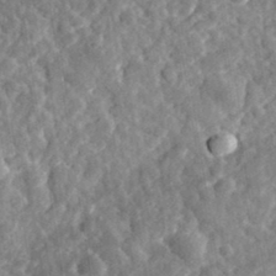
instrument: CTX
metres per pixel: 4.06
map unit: eHh
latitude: 34.9513
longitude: -79.8017
